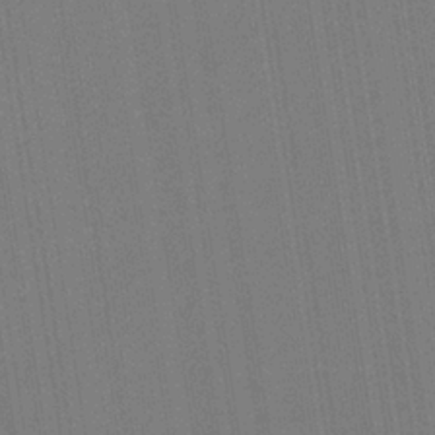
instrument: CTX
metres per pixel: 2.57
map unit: HNb
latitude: -35.4643
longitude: 55.0487
